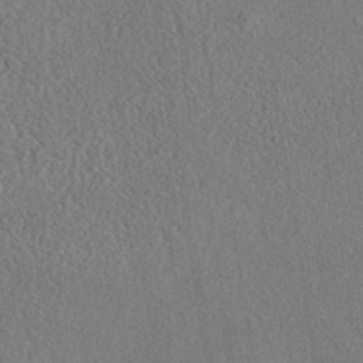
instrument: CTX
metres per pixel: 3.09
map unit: eAb
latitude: 41.1025
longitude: 102.9353
